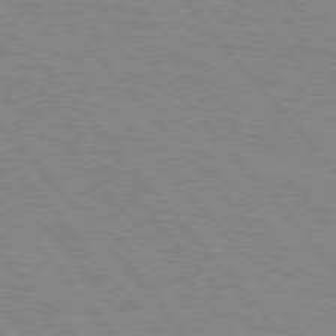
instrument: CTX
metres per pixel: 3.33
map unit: lApd
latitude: 75.6883
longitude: -75.4615
